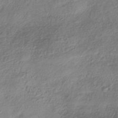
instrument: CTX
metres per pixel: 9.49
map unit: HNhu
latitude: -40.9919
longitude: 107.0487
